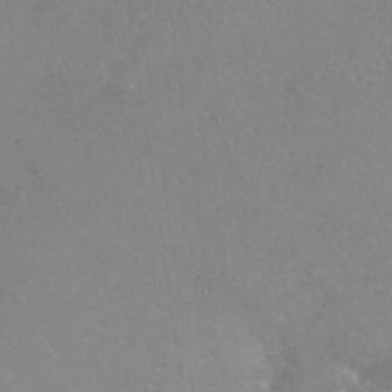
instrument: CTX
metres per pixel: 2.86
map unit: Nhu
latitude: 25.4048
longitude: -54.4601
